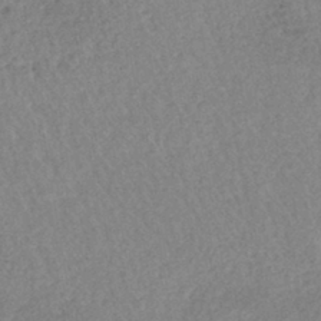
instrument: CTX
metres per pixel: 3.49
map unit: lHb
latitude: -40.5385
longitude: 68.9541
